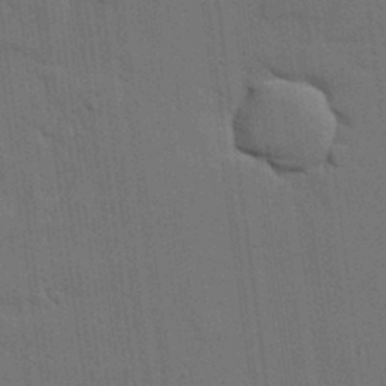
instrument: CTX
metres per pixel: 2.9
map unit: lHvf
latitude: 19.0269
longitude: -113.8016
